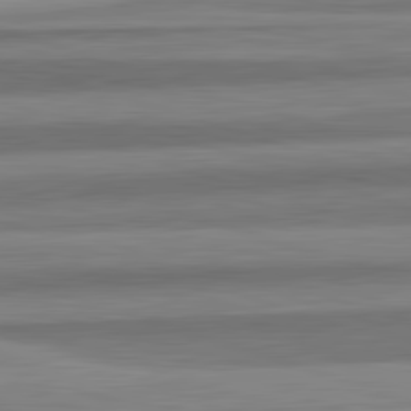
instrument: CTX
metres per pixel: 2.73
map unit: lApd
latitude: 82.7246
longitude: 177.9367
